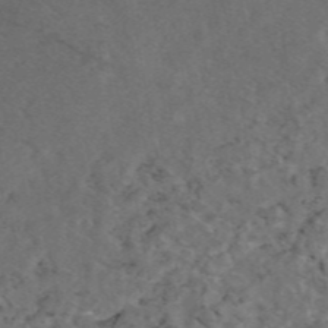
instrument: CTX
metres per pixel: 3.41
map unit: eAb
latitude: 47.1215
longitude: 112.1039
